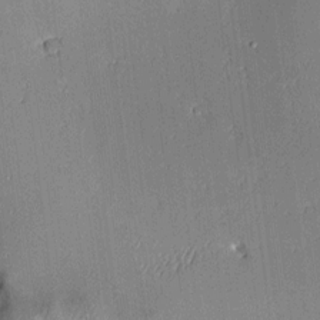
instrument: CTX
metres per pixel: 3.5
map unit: Aa
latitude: 10.9514
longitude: -128.1389
